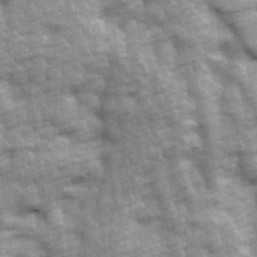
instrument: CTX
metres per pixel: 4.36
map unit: Ave
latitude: 13.7450
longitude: -104.5924
